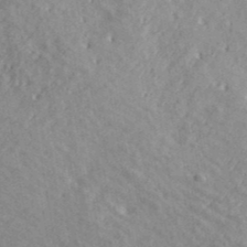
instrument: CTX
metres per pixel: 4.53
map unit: ANa
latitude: 39.2159
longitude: 18.6518
